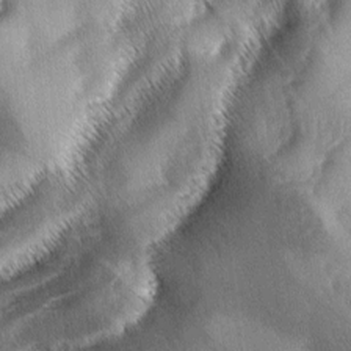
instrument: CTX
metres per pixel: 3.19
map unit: lAa
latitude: -5.8233
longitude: -127.2348
